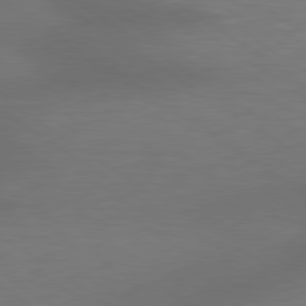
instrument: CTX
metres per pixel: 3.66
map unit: lApd
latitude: 79.4616
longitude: -91.0647
